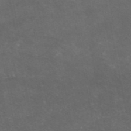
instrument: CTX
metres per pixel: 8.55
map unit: eAb
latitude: 46.9514
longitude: 124.2928
